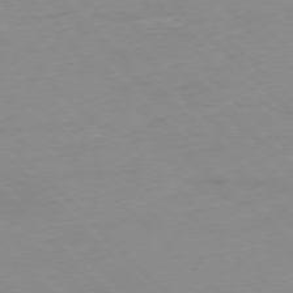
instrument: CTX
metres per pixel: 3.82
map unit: Ap
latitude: -76.9353
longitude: -90.6868
